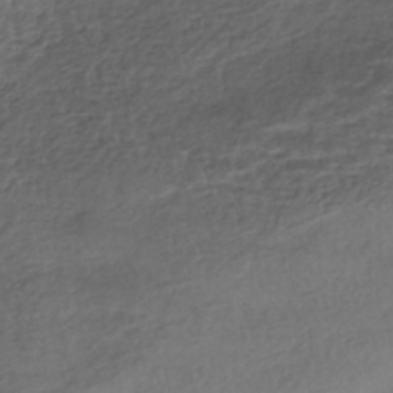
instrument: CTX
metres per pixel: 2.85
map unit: HNhu
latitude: -42.1227
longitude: 97.3321
